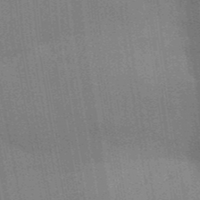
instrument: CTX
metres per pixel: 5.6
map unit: Aa
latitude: 33.3104
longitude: -143.1025
